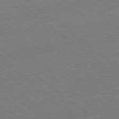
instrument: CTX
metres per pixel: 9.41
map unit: Ap
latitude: -78.6140
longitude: -100.5735
